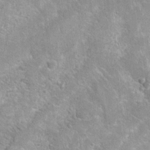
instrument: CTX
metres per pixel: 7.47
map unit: Hto
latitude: 21.4805
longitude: -43.3293
